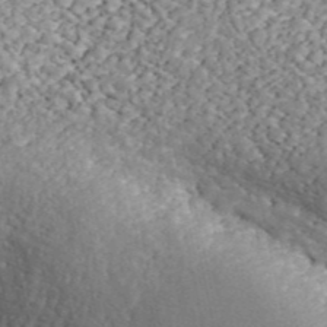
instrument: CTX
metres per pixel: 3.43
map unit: ANa
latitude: 44.3089
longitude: 46.4440
